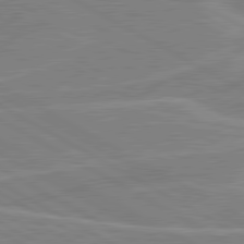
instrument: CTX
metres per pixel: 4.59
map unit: lApd
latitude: 80.7435
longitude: 122.3684
